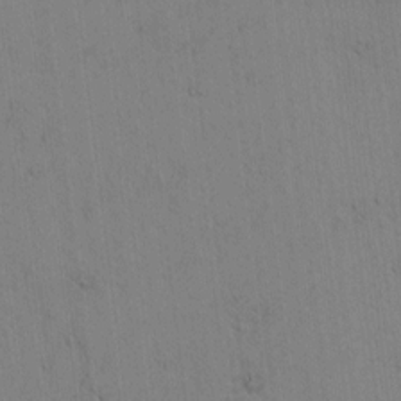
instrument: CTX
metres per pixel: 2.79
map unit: Htu
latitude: -3.6154
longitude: 170.3495
